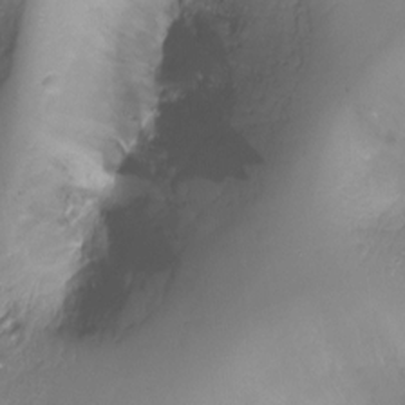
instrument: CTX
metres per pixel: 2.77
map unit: Hto
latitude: -13.1998
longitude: -39.7072
